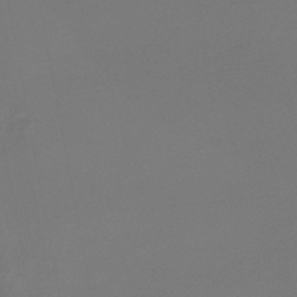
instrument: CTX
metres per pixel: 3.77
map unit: lHb
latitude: -43.2942
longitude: 63.7099
